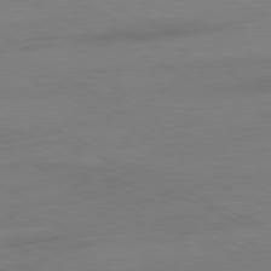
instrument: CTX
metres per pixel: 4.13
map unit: Ap
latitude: -80.9542
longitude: -77.3292
